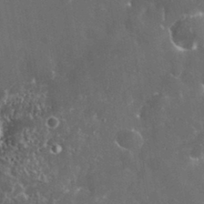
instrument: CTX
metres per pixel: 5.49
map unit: eHh
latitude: 32.9703
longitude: -62.4223
